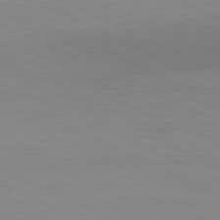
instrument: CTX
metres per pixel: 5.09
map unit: Ap
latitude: -81.2565
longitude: -93.8016
